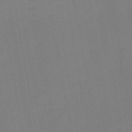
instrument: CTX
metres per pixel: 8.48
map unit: HNb
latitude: -46.3495
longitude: -40.6679
